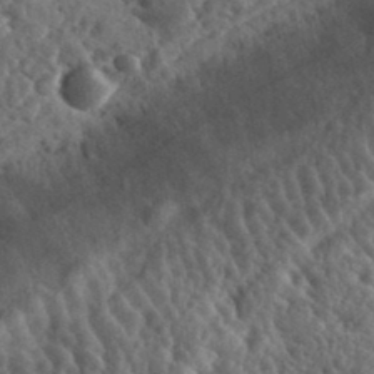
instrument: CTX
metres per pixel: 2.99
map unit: eHh
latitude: 35.9717
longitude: -79.7639
